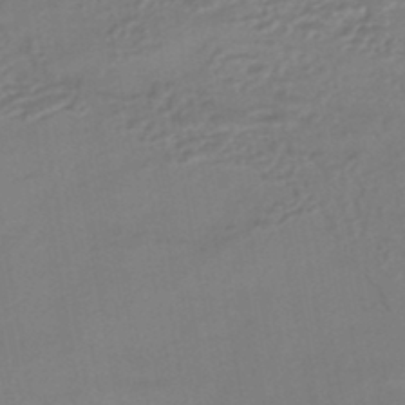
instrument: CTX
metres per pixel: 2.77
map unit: HNhu
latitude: -44.7841
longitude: 93.8800
